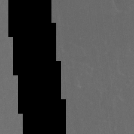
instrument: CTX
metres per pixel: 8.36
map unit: Hto
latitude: -10.2551
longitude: -36.8947
